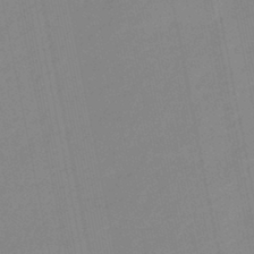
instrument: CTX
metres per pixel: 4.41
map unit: eHb
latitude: -44.1417
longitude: 87.2754
